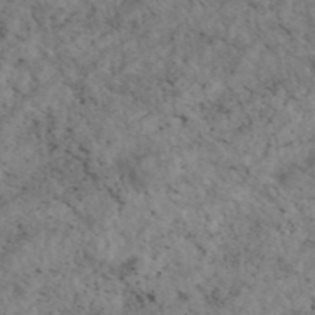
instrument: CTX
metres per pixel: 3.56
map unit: eAb
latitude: 44.7246
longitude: 114.8408
